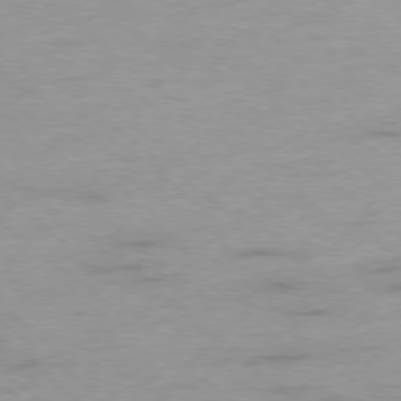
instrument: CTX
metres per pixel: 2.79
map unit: Hpe
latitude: -78.4062
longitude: -19.8583
